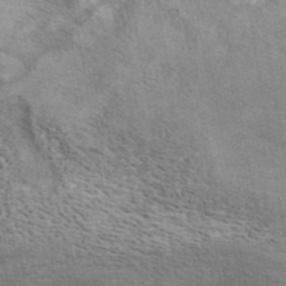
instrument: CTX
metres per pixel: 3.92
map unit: ANa
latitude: 42.1767
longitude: 16.3307
